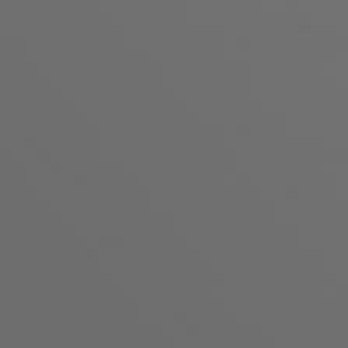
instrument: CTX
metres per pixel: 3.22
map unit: Hpe
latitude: 75.8205
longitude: -127.4049
